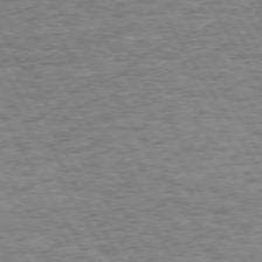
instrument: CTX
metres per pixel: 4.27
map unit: Hpe
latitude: 73.5183
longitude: -129.8961
